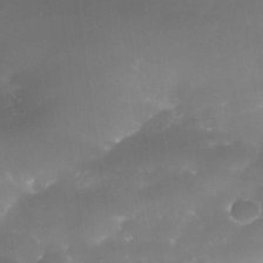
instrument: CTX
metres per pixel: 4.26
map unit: Nhe
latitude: -35.0864
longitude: -145.6127
